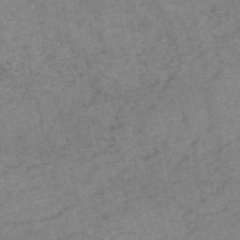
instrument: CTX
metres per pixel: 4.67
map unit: HNb
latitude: -54.8975
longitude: -43.7639
